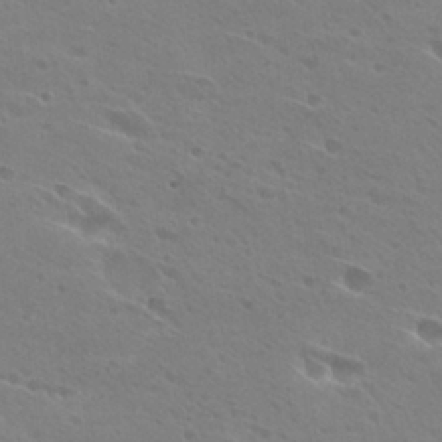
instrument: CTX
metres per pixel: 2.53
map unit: Hto
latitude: 27.9717
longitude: -40.0444
